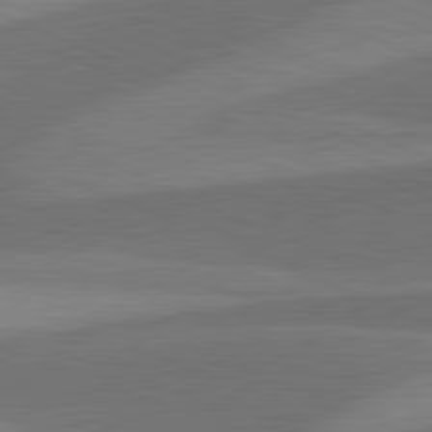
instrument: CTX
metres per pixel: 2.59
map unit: lApd
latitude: 81.4993
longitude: 124.3495
